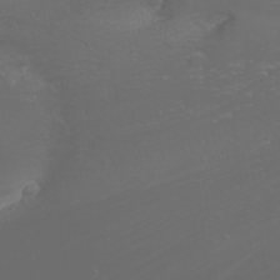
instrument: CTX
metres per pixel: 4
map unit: Nhu
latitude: -9.4454
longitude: -69.9339
